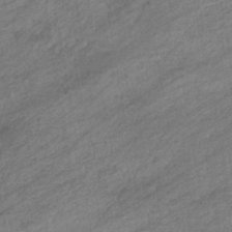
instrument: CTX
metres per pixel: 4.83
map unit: eHb
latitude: -40.5385
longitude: 83.2565
